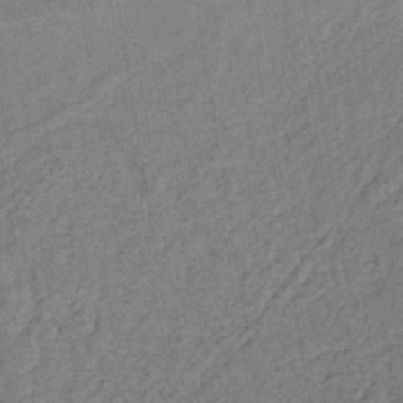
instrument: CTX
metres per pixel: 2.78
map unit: lHb
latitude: -39.3321
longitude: 62.4251
